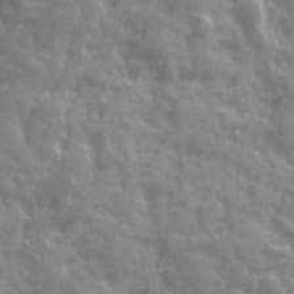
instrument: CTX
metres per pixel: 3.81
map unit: Ave
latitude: 19.8583
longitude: -132.2900
